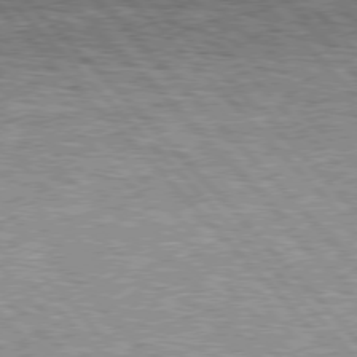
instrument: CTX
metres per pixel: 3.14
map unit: lApd
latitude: 76.2711
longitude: -75.1025
